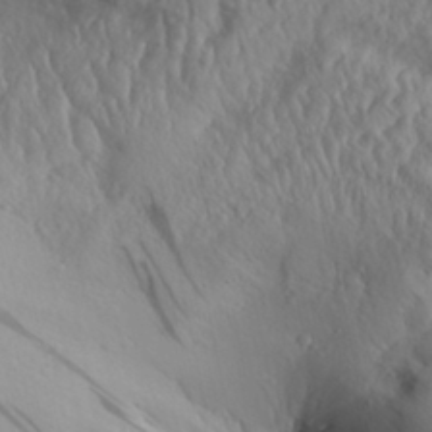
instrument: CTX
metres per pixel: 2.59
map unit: Aa
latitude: 30.7247
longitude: -133.6316
